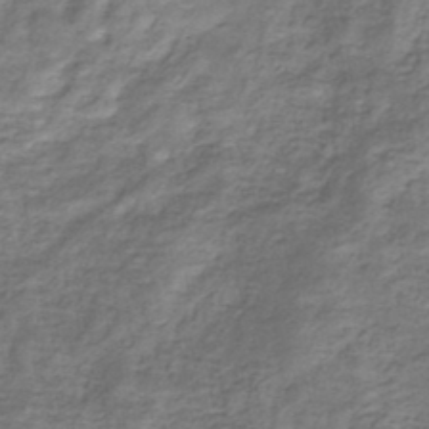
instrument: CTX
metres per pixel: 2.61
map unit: eHb
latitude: -33.6722
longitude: 75.6155
